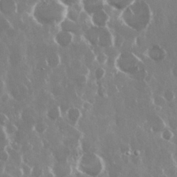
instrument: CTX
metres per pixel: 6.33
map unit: Nhu
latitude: 29.5749
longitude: -60.4979
